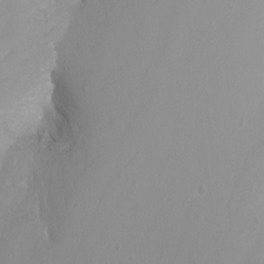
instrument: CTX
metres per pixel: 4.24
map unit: Nhu
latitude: -7.8611
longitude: -75.9717
